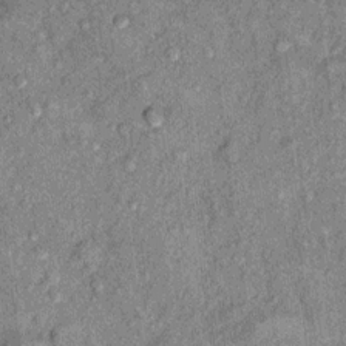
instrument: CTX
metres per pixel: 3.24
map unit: Hto
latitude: 10.8569
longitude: -37.7827
